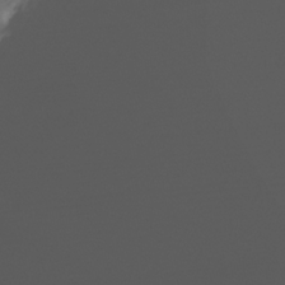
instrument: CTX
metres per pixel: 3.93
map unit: Hve
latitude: -31.8800
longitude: 91.0109
